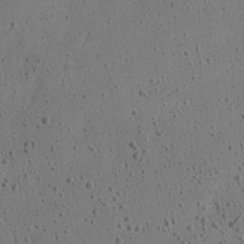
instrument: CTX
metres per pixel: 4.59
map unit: Nve
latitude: -25.5021
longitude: 107.6344
